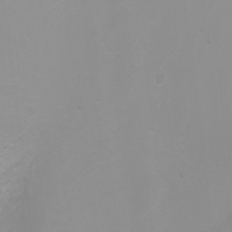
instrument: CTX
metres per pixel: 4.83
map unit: Nhu
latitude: -0.2929
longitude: -77.6316
